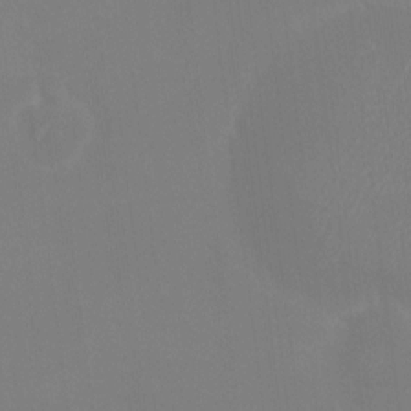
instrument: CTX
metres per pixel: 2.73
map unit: HNhu
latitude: 6.5735
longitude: 5.0864
